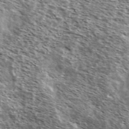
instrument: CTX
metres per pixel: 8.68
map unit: Ave
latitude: 38.2522
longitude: -108.7624
